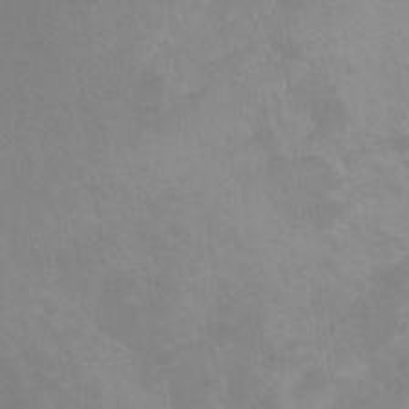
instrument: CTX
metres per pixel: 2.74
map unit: Ht
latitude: -9.7289
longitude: -39.4804
